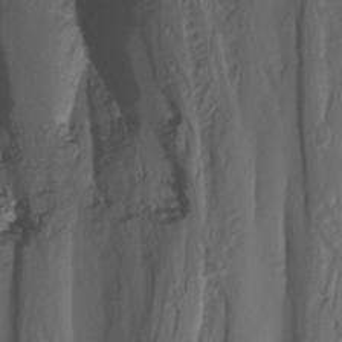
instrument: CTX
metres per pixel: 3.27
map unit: Nhu
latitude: -3.0675
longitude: -71.3104
